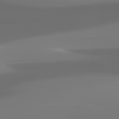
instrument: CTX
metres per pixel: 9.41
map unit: lApd
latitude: 81.7261
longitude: -145.3670
